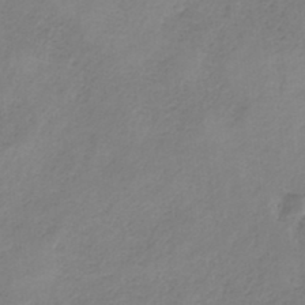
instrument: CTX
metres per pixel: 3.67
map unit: HNb
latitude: -33.6911
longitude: 56.8786
